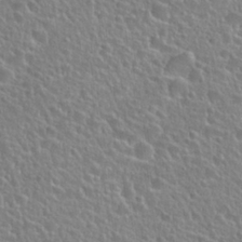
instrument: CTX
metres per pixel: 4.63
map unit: Hto
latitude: 26.1389
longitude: -50.5734
